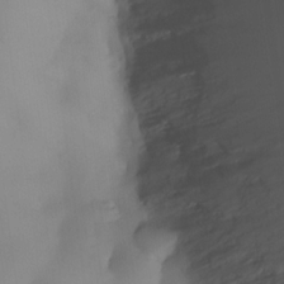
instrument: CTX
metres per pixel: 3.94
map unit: eHh
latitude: -23.4455
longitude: 15.7478
